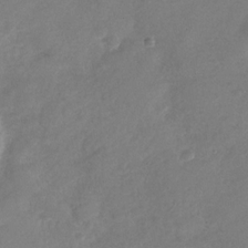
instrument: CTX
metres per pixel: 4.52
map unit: Nhu
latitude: -29.8611
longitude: -60.8569
